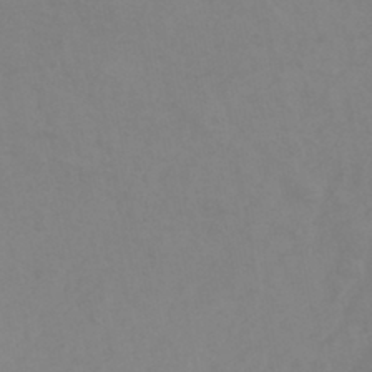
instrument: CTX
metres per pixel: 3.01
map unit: HNhu
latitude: -43.6154
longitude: 90.2173
